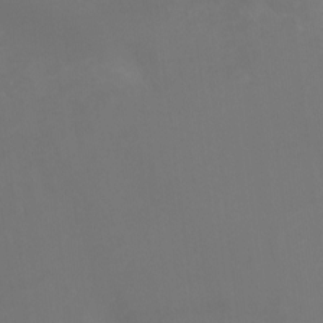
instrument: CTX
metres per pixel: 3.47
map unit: Nhu
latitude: -13.4266
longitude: -71.0080
